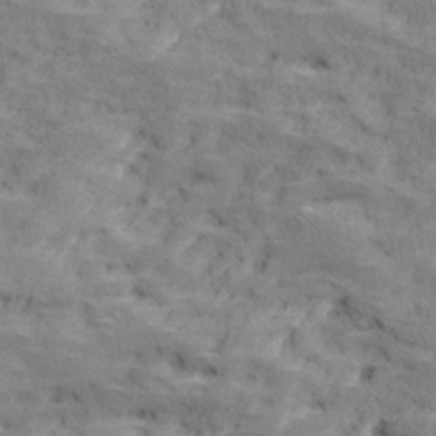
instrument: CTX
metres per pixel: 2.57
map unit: Ave
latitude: 18.3278
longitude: -135.9717
